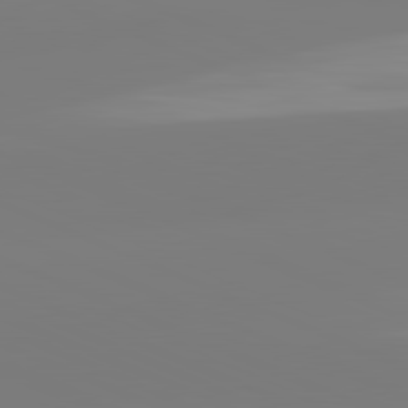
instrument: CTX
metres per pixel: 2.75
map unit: lApd
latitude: 81.7261
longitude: -158.5546
